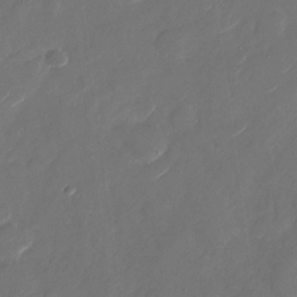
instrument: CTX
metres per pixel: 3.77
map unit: Nhu
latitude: -28.1984
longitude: -73.1781
